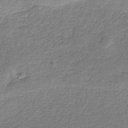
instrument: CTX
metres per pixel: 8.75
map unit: HNb
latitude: -33.6155
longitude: 59.5021
